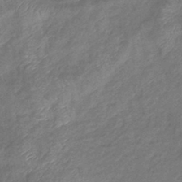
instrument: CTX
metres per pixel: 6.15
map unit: eHb
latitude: -39.8989
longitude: 78.9919
